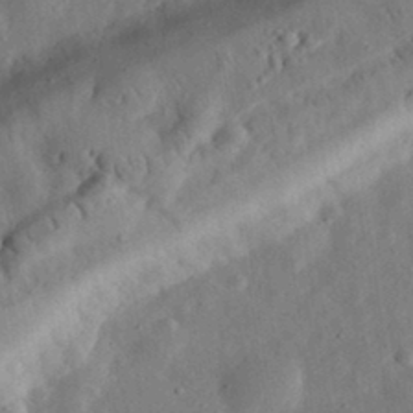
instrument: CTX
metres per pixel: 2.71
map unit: eHh
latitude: 32.4412
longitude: -75.6316
